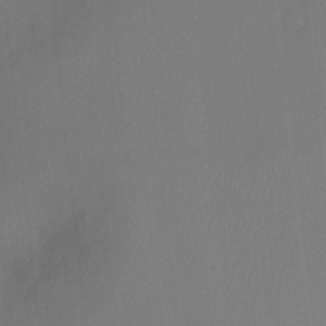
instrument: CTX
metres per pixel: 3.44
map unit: Ht
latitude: -8.2550
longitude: -28.1955
